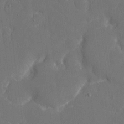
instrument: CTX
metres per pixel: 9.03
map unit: eHh
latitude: 5.6316
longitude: -68.3467
